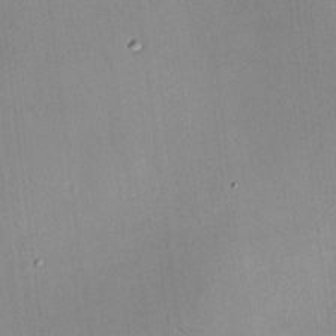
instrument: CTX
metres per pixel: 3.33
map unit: HNhu
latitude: 11.6316
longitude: 11.2376
